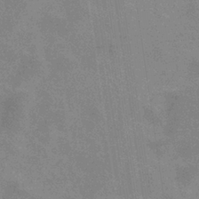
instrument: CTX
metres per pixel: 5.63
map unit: eHb
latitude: -36.4818
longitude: 76.5196
